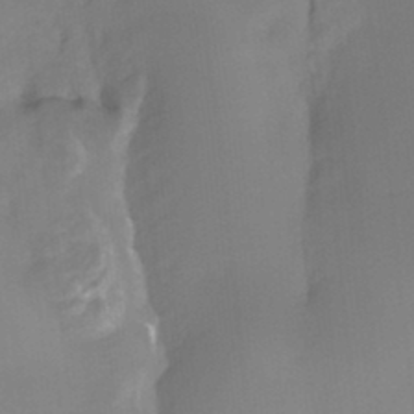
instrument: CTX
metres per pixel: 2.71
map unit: HNhu
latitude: -27.5777
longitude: 74.5007
